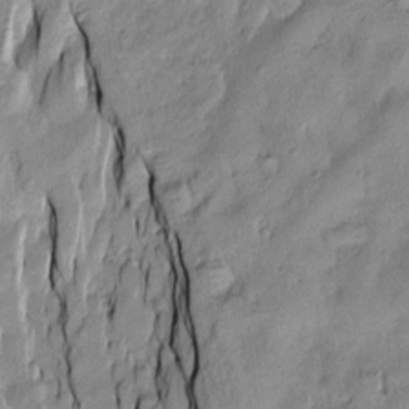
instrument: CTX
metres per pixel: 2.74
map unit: Htu
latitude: -9.7289
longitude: 176.6141
